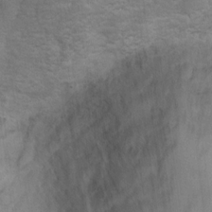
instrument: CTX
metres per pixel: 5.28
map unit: Nhu
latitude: 10.5168
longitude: -25.0269
